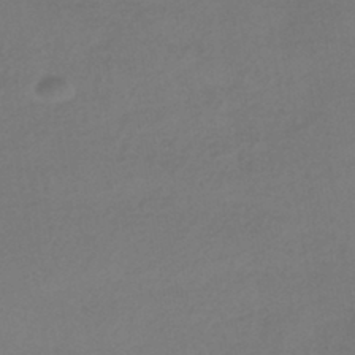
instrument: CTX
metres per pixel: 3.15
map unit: HNhu
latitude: -42.8785
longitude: 95.9178
